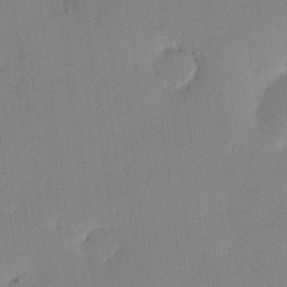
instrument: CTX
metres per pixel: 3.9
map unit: eHh
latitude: -3.5399
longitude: 17.7100
